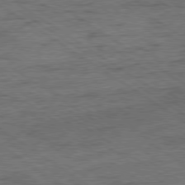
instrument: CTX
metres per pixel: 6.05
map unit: Ap
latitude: -80.0661
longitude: -50.3089
